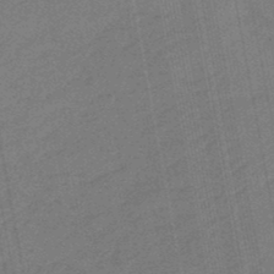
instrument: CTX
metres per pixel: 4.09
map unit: eHb
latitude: -47.4265
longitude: 86.5385
